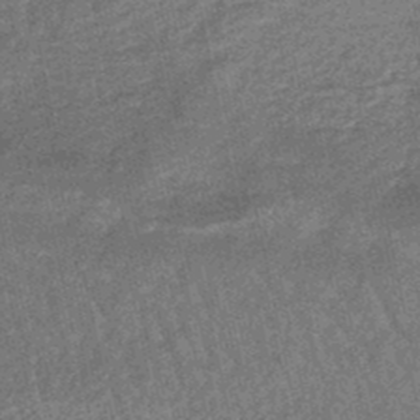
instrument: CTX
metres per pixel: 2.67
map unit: eHb
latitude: -45.4832
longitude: 89.2376
